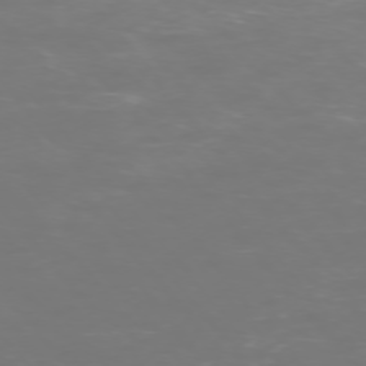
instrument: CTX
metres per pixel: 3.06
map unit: Ap
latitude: -75.0865
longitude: -76.5356
